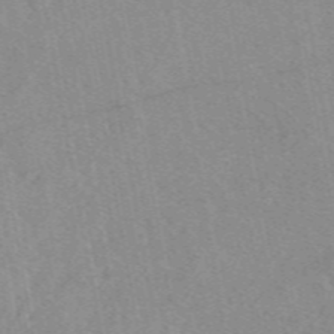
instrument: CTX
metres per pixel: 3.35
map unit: eAb
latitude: 48.7813
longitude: 110.9163
